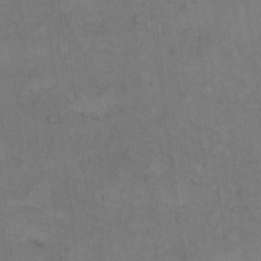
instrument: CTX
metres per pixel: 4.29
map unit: Hto
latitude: 7.0836
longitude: -60.6490
